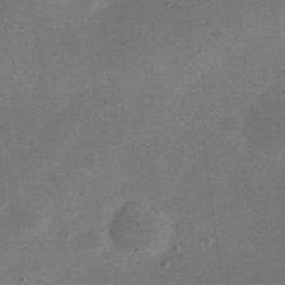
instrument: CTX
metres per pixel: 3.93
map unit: eHh
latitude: 23.8961
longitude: -70.0255
